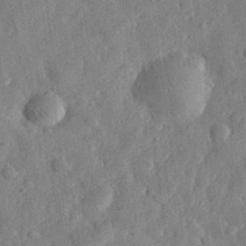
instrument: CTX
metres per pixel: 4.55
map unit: eHh
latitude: 30.5924
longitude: -75.2159
